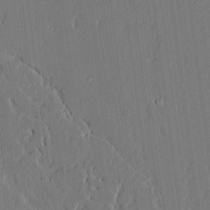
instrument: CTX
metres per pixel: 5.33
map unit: Aa
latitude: 18.9324
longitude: -126.6113
